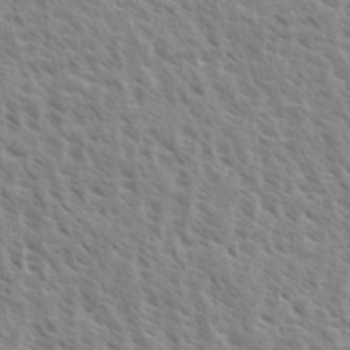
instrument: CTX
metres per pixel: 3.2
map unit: eHh
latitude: 33.7072
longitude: -140.7435
